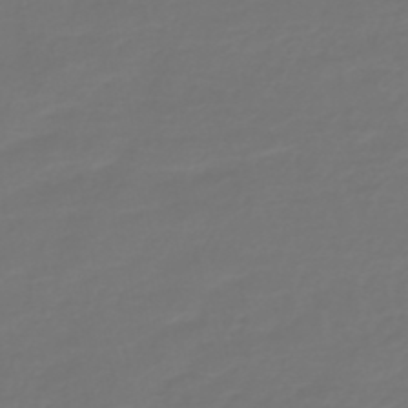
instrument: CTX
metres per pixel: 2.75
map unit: HNb
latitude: -47.1998
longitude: 54.7463
